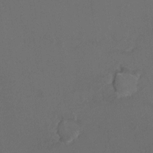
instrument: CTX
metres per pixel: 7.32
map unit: Hto
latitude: 6.2334
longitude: -35.3859
